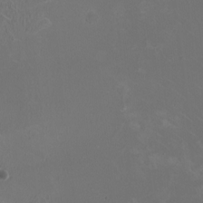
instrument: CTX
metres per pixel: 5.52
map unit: HNhu
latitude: 1.1214
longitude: -1.9339
